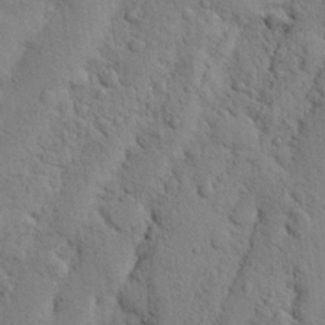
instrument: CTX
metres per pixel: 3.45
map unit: Nhu
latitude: 20.4412
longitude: -74.7057
